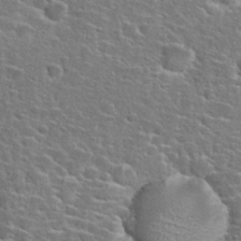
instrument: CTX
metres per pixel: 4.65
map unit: Hto
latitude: 25.5749
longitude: -49.2915
